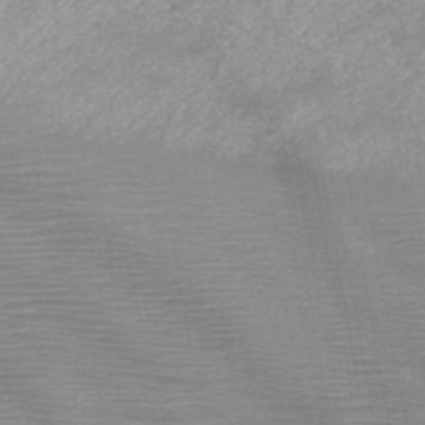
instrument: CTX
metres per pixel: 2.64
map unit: HNb
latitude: -45.5966
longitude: -46.6869
